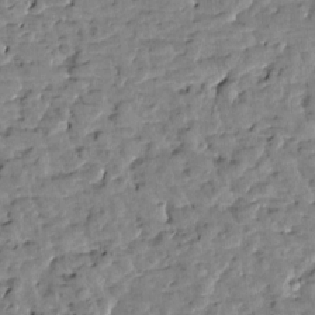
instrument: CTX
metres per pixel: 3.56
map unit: Htu
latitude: 1.5371
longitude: -179.4049
